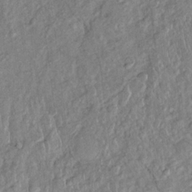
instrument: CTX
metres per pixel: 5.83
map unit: Htu
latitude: -5.3320
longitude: 154.8975
